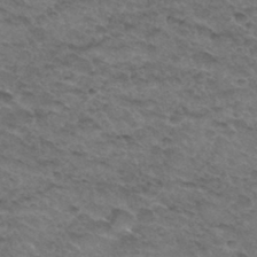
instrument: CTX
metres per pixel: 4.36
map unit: Hto
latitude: 33.1025
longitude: -48.2711
